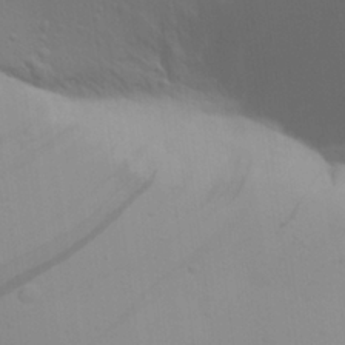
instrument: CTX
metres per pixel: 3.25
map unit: Aa
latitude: 25.5560
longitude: -143.0459
